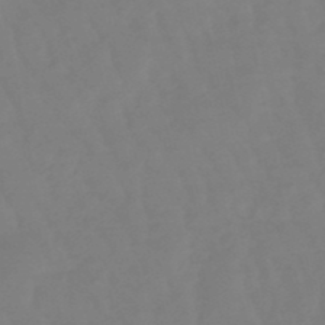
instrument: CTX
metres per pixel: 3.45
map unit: lHb
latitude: -48.9920
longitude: 78.7085
